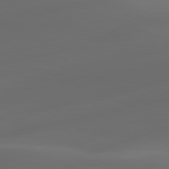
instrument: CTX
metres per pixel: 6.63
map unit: lApd
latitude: 80.9325
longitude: -83.9339
